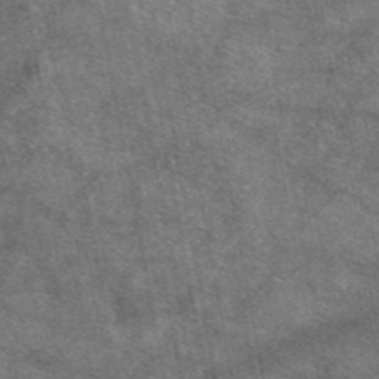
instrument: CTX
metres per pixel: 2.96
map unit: eAb
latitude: 47.5749
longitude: 122.1228
